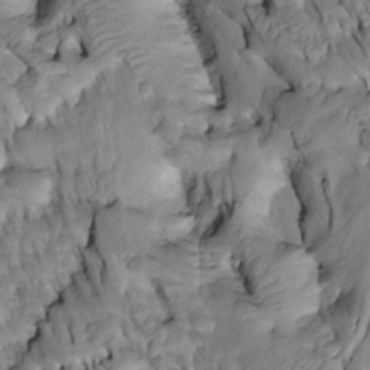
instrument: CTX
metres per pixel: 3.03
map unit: Htu
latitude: -3.1620
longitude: 150.1038
